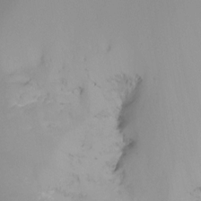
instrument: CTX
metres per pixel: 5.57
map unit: Hto
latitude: -8.5007
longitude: -49.8772
